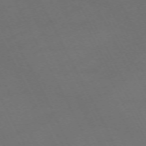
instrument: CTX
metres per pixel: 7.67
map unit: Hpe
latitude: -71.0864
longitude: 16.7275
